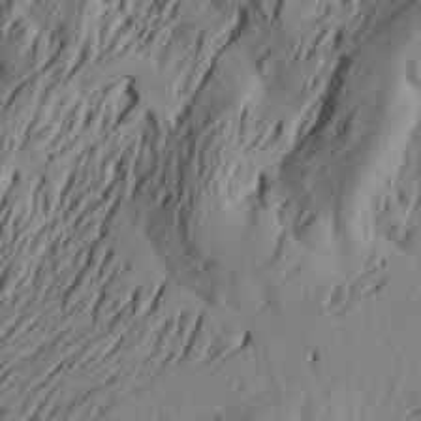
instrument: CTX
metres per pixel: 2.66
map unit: Aa
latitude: 18.1955
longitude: -144.1200
